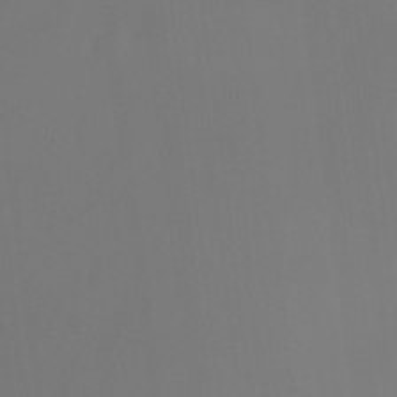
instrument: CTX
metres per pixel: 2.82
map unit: Nhu
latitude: -15.6344
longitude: -50.4979
